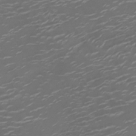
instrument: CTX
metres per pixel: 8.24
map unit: Ht
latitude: -10.2173
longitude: -19.3670
